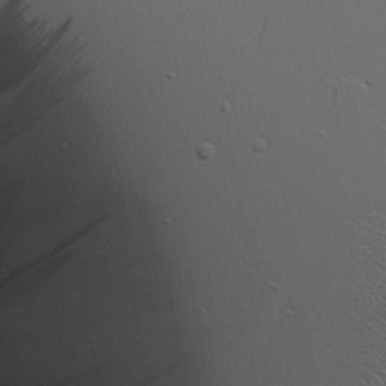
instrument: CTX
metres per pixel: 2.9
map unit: Aa
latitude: 18.6868
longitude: -126.2145
